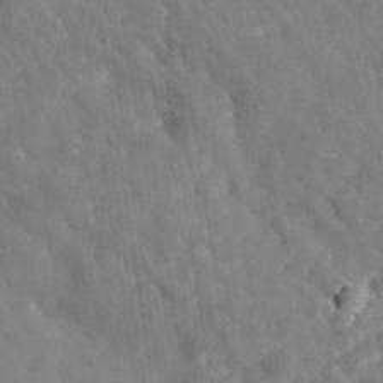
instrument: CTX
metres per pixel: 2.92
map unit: eAb
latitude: 34.3278
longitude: 110.5573
